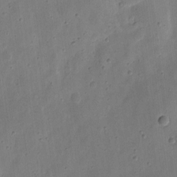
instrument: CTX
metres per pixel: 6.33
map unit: eHh
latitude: 7.5182
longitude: -71.9906
